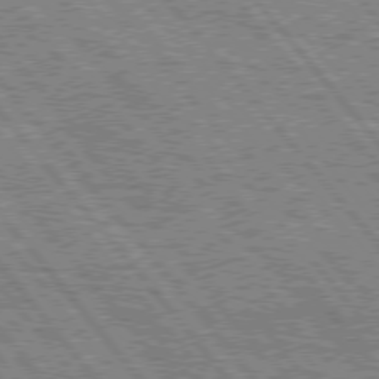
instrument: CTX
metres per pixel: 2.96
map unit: Hpe
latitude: 75.4993
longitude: -125.8961
